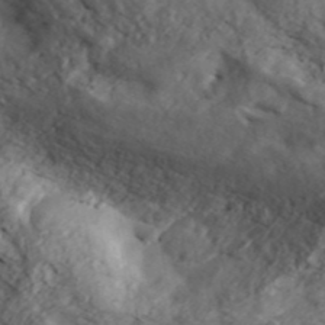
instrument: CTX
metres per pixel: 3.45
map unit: ANa
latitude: 43.5371
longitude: 47.2943
